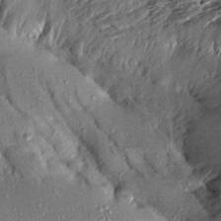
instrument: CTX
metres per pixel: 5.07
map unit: Aa
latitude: 14.2523
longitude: -144.6679
